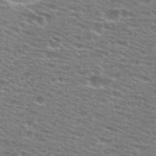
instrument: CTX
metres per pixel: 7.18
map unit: Hto
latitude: 28.6112
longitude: -48.8947
